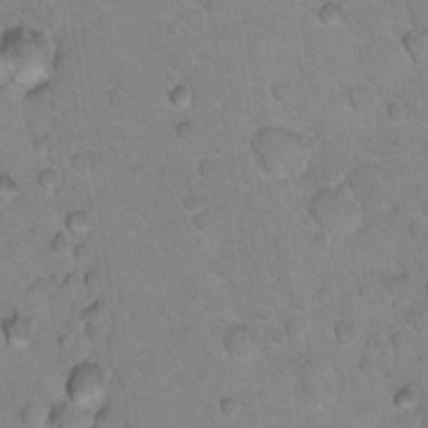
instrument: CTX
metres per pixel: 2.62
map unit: Nhu
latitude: 16.2712
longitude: -32.6113
